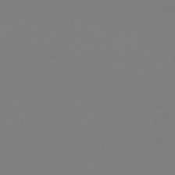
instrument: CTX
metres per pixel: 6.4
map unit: eHb
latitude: -48.8030
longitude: 86.7841
